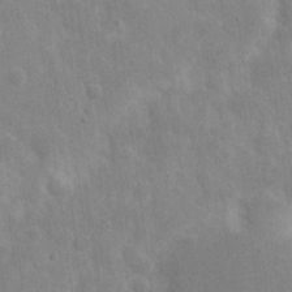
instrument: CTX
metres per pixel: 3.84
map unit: eHh
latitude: 8.2712
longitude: -71.5938
